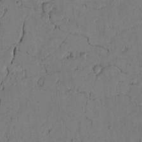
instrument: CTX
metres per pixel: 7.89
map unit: lAvf
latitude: 4.2900
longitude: 165.3510
